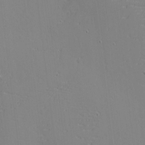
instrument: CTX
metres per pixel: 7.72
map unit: eHh
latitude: -3.6721
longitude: -80.5924
